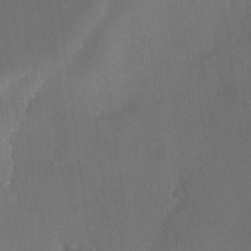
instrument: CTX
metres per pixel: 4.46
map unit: eHh
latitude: 19.1025
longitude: -64.9136
